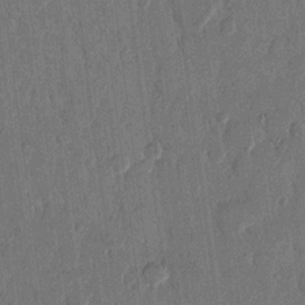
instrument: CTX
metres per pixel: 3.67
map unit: eHh
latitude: 13.6316
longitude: -68.6869
